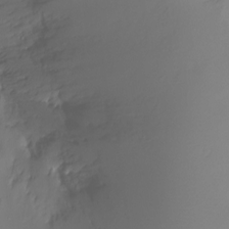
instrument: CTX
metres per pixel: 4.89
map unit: Ht
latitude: -6.5007
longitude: -30.0633
